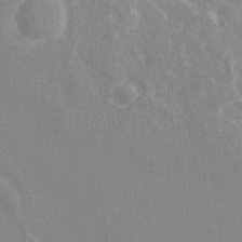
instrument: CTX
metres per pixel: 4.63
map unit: Ave
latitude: 21.4805
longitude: -134.2144
